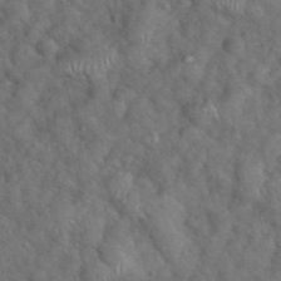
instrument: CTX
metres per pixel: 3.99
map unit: eHh
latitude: 39.2726
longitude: -57.2536
